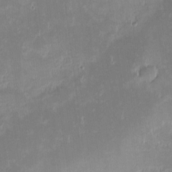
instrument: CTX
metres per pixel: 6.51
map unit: eHh
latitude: -2.1605
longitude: -84.5546
